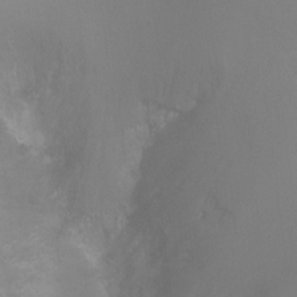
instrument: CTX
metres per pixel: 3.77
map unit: Ht
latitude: -6.5196
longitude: -33.4615
